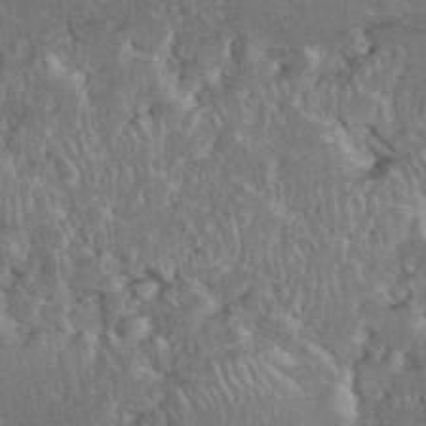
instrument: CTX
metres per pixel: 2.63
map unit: eHh
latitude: 37.0081
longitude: -61.4237
